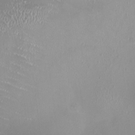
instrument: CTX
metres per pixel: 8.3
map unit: HNhu
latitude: 0.2144
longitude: -2.9324
